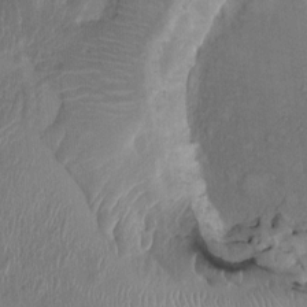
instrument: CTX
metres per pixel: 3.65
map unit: HNhu
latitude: 3.4804
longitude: -5.9528
